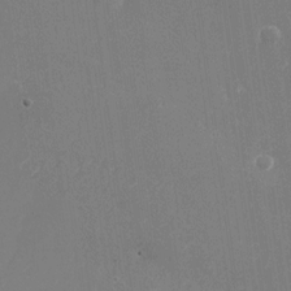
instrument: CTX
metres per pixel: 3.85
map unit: Nhu
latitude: -25.9178
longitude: -72.0822
